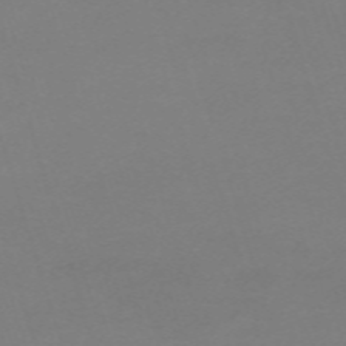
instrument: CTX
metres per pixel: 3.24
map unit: eHh
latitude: -62.0472
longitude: 49.1998
